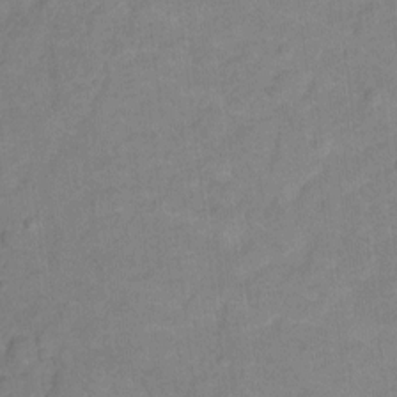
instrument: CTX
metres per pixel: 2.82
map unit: Hto
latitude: 3.9906
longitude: -32.9892
